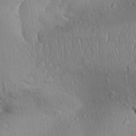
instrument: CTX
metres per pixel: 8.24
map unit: Aa
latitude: 31.3482
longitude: -144.3467
